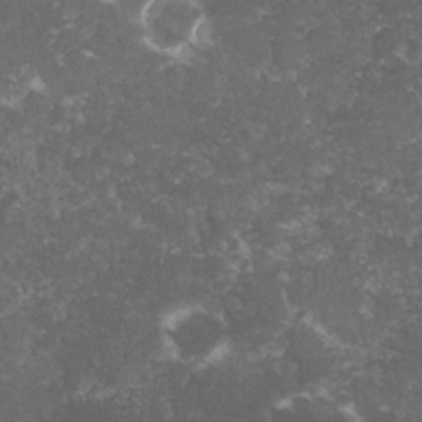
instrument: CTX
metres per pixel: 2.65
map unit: lHvf
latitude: -15.5966
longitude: -99.5371
